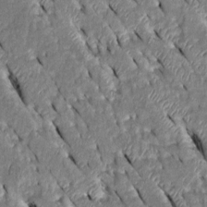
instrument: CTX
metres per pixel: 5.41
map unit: Htu
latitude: -0.4629
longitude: 149.3510
